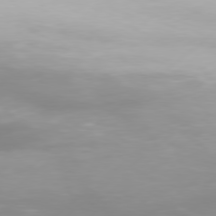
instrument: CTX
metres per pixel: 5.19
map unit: Hpe
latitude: 77.1970
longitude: -130.3846
